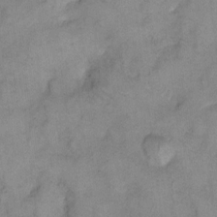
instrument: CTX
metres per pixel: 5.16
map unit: eHh
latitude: 10.4790
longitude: -64.2711
